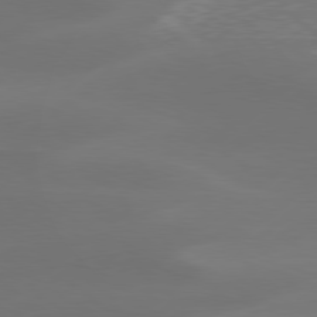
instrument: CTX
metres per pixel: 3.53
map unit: Hpe
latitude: 78.4412
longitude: -130.0444
